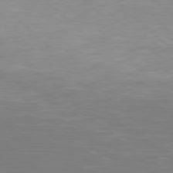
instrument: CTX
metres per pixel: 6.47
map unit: Hpe
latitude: 78.2145
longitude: -171.3482
